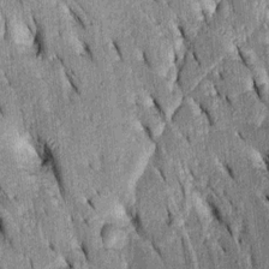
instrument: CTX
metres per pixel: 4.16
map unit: Htu
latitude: -2.7841
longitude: 151.5966
